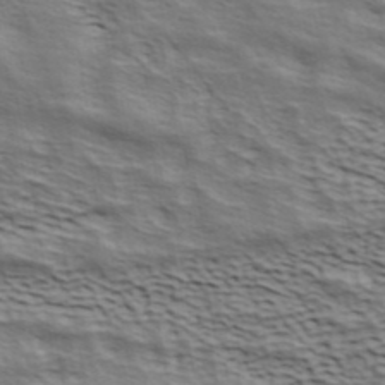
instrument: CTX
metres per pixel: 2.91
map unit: ANa
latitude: 41.7828
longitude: 49.7100
